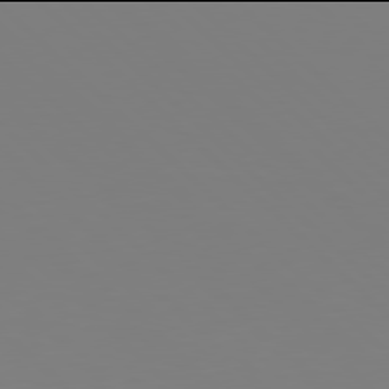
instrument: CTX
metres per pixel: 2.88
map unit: Hpe
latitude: 77.9906
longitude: -172.9324
